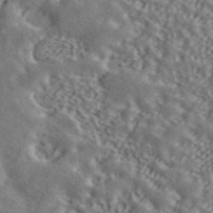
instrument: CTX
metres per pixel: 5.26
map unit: ANa
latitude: 43.5560
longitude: 47.8611
